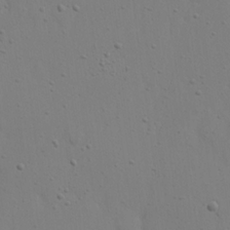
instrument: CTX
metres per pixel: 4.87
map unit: eHh
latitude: 22.6112
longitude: -69.5182
